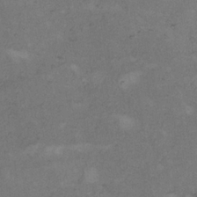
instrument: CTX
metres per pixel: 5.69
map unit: Hto
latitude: 9.3293
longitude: -60.1200
